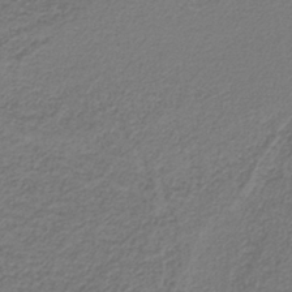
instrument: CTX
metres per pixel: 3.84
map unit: HNb
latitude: -39.3699
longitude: 50.1795
